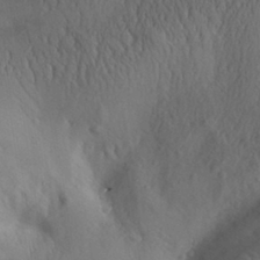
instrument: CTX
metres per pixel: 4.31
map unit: Aa
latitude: 30.5546
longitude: -143.7261
